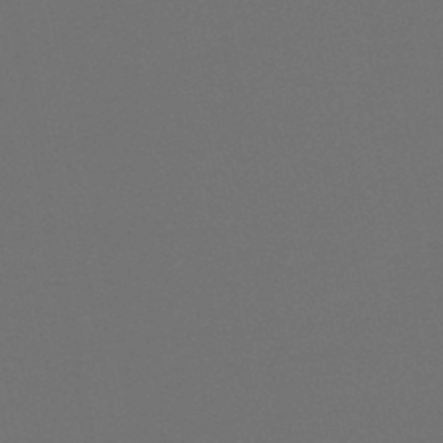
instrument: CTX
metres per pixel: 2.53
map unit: HNb
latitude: -47.9367
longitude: -44.3467
